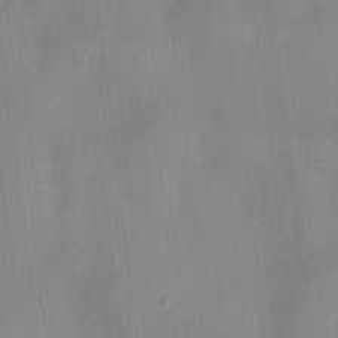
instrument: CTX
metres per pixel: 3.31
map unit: HNhu
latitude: 4.6113
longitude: -6.1578
